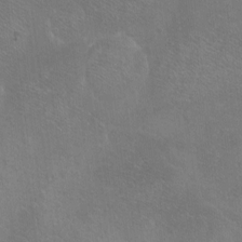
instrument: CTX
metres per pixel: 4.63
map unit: Ht
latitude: -7.4076
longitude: -36.5924
